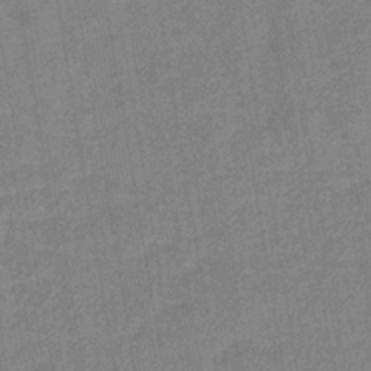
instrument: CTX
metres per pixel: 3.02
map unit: lHb
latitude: -37.1053
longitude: 73.9556
